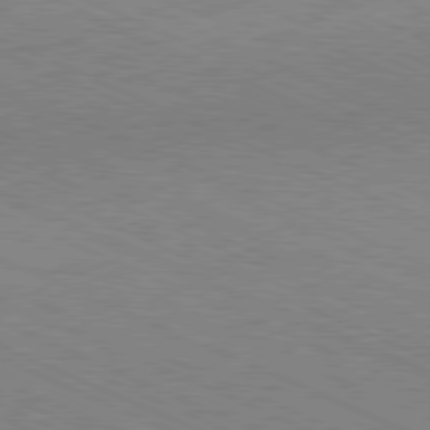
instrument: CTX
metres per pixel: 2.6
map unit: Hpe
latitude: -81.4833
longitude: 16.1606
